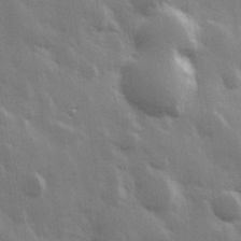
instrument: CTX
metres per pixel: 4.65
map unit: Hve
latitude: 28.2522
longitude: 148.0094
